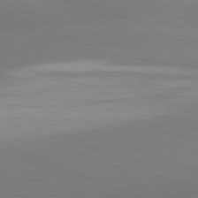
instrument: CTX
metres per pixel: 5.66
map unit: lApd
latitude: 81.9150
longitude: -155.4426
